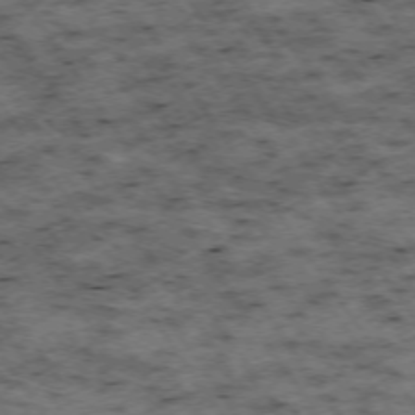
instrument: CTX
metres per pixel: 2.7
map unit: Hpe
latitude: -74.1228
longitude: 3.8044
